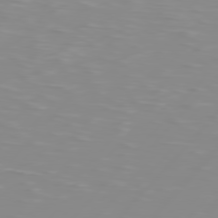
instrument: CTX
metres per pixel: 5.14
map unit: Hpe
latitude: 77.2726
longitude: -139.8961
